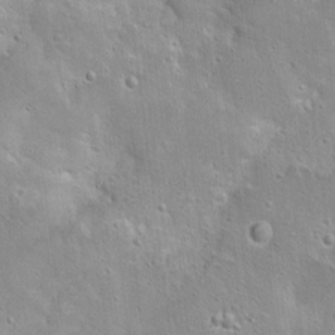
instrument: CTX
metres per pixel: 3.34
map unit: Hto
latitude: 16.0822
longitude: -37.8017
